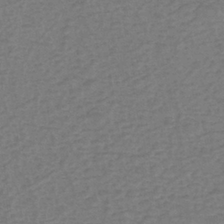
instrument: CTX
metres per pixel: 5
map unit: eHh
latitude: -40.0283
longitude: -28.5734
